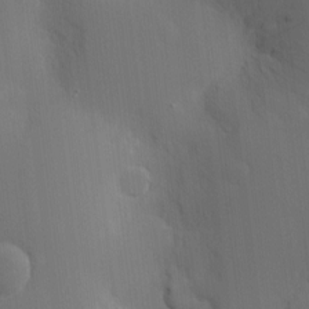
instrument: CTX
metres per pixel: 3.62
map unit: Nve
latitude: -7.8422
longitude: 175.4076
